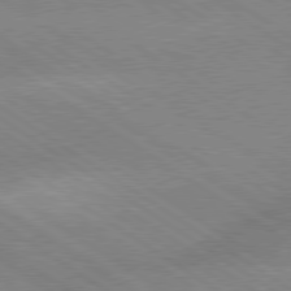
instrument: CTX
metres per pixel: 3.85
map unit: lApd
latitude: 79.4238
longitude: -152.2712
